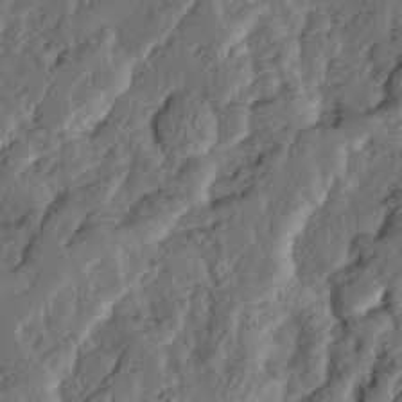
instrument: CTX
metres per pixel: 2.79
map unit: Ave
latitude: 15.0648
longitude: -136.9703
